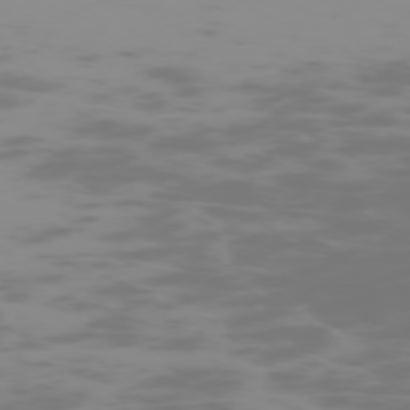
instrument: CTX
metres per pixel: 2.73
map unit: Hpe
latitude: -74.4629
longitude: 6.8030
